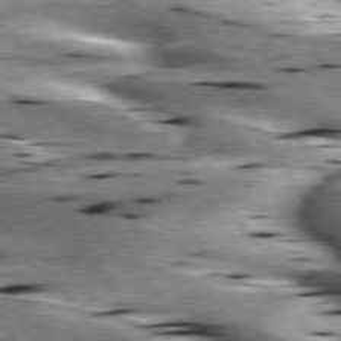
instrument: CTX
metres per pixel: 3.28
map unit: lApd
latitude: 75.7639
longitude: -59.8017
